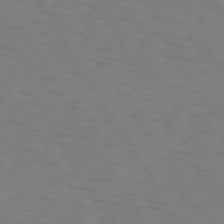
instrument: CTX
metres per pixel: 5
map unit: lApd
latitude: 73.1593
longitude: -74.7624
